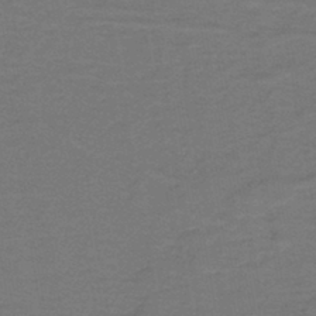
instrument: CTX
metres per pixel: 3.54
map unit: lHb
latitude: -42.9163
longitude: 54.0283
